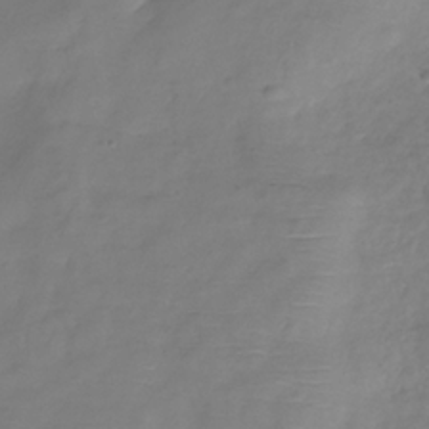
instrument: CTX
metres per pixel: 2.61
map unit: Hve
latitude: -33.1998
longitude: 91.3132
